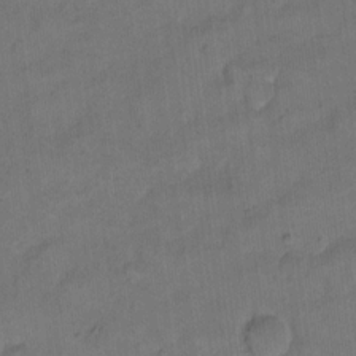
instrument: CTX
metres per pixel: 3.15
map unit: eHh
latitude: 13.1781
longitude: -65.8583
